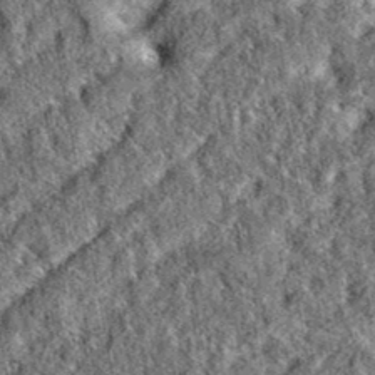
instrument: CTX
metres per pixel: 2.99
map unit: eAb
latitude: 37.1970
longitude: 110.0283
